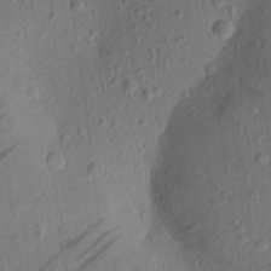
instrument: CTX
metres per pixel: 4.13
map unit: Aa
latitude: 22.9703
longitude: -143.5749
